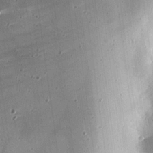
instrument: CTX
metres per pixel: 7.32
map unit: eHh
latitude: 25.2159
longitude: -90.1767
